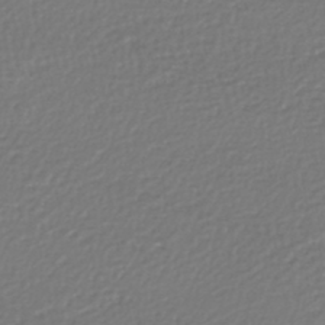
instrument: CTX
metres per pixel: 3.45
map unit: lHb
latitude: -46.8597
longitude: 62.9541
